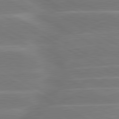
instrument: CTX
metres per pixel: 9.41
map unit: lApd
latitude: 81.0647
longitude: -128.7624
